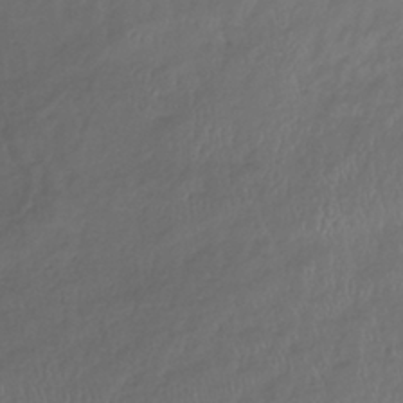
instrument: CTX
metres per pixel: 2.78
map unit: lHb
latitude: -39.0487
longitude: 71.2754
